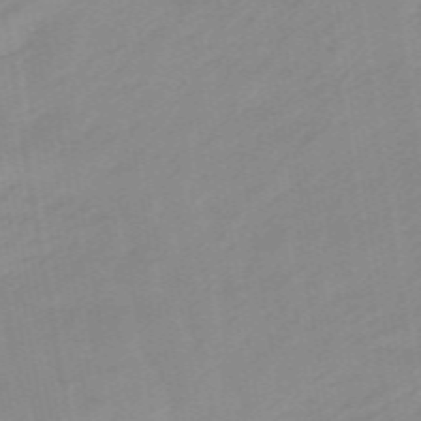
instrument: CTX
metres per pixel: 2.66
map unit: lHb
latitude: -48.1606
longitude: 83.8044
